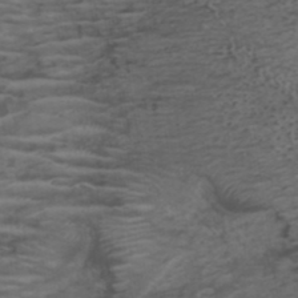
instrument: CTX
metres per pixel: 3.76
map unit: ANa
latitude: 37.1403
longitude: 23.9556
